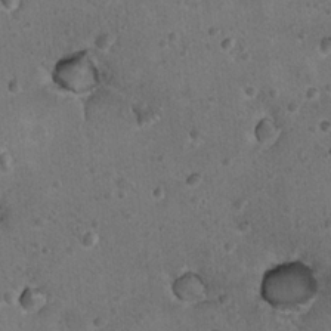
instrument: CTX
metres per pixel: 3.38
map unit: Nhu
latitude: 18.2144
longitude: -29.6694
